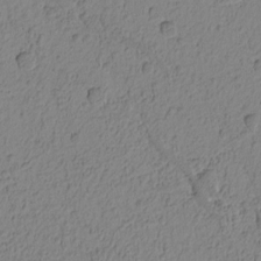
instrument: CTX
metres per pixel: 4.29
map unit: Nhu
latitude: -4.7085
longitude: -149.4237
